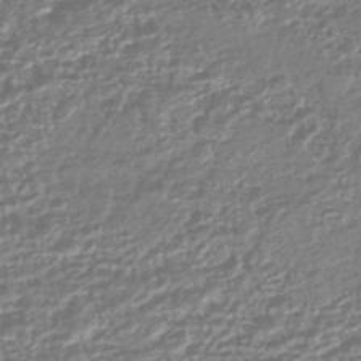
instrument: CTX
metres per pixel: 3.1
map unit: HNhu
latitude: -44.3873
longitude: 97.9556
